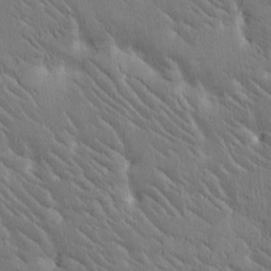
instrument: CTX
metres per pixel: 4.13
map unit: Htu
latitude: -1.8423
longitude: 176.4062
